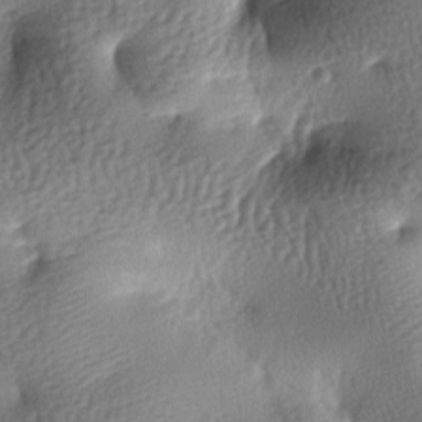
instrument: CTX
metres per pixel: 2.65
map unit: lAa
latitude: -7.5021
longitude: -127.2159
